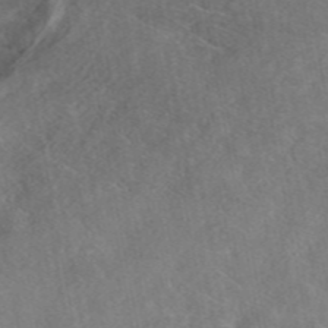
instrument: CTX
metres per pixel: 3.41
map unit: eAb
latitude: 47.1781
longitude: 127.6344
